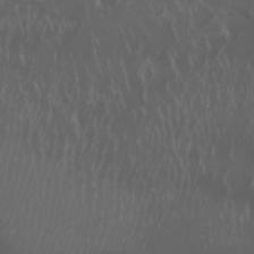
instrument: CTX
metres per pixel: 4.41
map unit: Nhu
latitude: 29.9339
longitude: -59.7639
